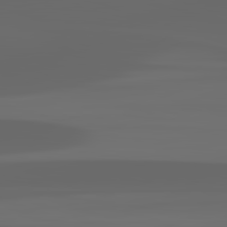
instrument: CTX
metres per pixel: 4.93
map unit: lApd
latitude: 82.8946
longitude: -136.8947
